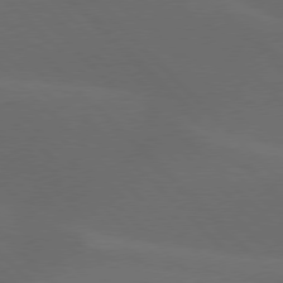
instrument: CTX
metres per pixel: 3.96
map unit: lApd
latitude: 77.5371
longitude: -52.7624
